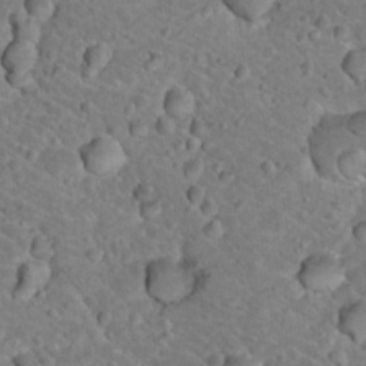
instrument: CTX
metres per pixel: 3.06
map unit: Hto
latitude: 19.1403
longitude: -33.1781
